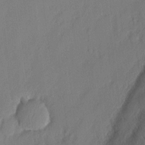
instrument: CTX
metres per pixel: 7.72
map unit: eHh
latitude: 3.7260
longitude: -76.8380
